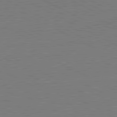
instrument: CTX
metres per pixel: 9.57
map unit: lApd
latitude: 81.4048
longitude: 151.4076
